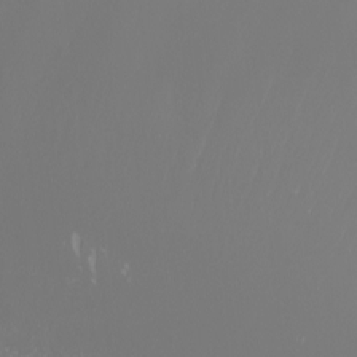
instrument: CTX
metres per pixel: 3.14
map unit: Nhu
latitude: -7.8044
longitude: -91.2348
